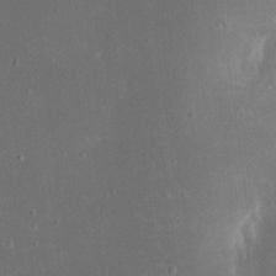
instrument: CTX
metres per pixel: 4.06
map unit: eHh
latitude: 17.9717
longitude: -71.0080
